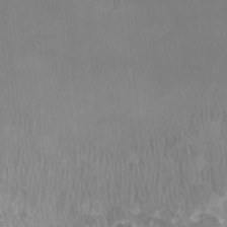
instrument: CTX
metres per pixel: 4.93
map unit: HNhu
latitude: 2.3278
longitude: -1.5182
